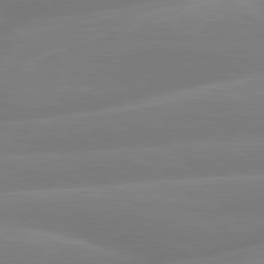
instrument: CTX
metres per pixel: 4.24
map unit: lApd
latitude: 79.7072
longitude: -141.9339
